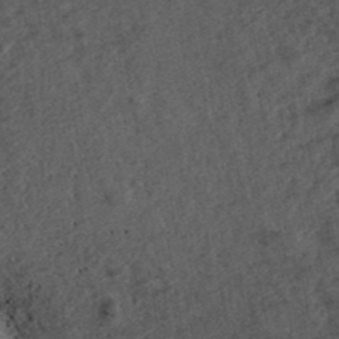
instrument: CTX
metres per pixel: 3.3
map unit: ANa
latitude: 39.6505
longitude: 18.3873
